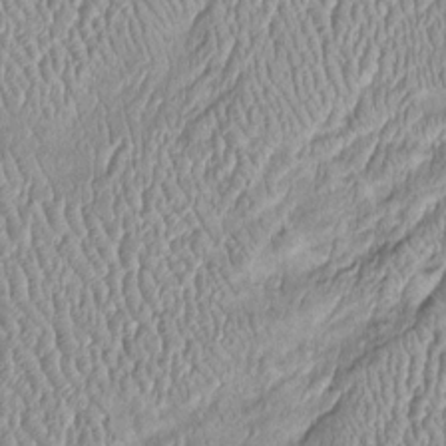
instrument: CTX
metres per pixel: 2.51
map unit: Htu
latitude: -6.1228
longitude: 157.8422
